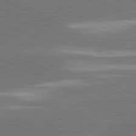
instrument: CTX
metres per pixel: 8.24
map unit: lApd
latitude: 81.6883
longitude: -154.4034
